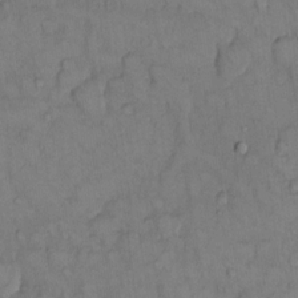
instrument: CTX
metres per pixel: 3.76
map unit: Hto
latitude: 11.3671
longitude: -61.1403
